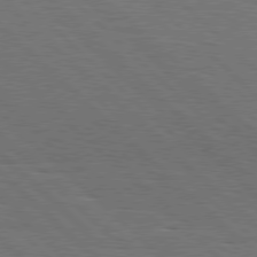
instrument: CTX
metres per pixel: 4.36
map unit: Hpe
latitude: 77.7071
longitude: -127.4616
